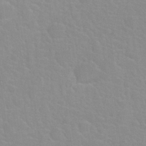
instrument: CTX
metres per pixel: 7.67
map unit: Nhu
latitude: 27.8583
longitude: -52.1578
